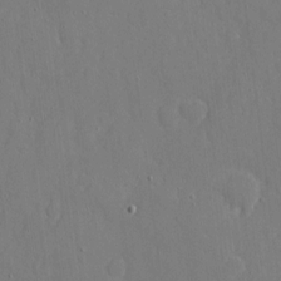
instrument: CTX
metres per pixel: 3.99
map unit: eHh
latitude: 5.9717
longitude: -68.1956
